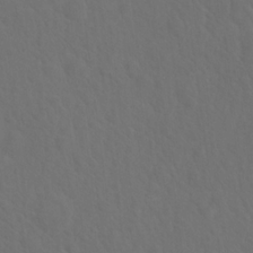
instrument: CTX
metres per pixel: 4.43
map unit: Hto
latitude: 19.6127
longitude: -39.9150
